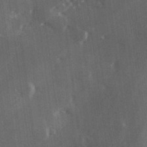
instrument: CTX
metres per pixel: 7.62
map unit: Hve
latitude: 26.8191
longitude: 147.5777
